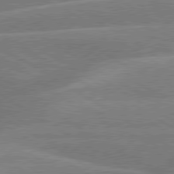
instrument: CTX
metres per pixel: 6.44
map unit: lApd
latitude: 79.8206
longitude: -133.3293
